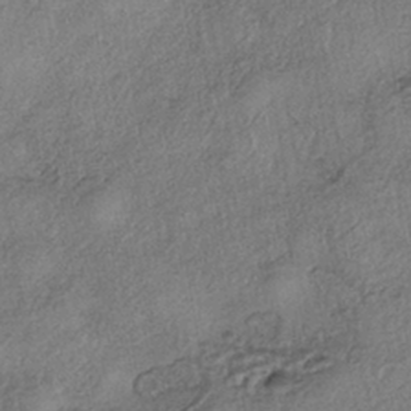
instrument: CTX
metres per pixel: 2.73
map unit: eHh
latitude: -42.1983
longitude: 120.3117
